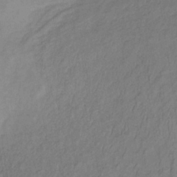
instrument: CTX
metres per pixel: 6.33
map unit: lHb
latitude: -33.3699
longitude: 65.2754
